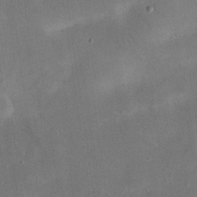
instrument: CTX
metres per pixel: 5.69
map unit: eHh
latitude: 25.2348
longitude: -68.1956
